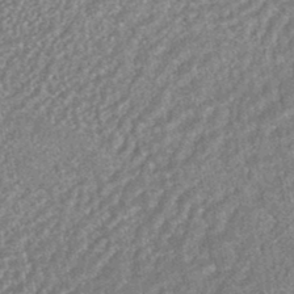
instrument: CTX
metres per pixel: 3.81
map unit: HNhu
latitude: -45.2376
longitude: 91.3321
